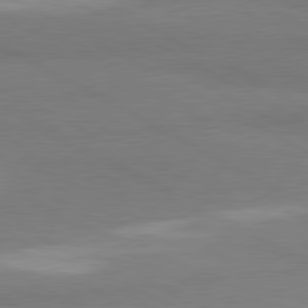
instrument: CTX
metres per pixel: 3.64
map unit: lApd
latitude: 80.7057
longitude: -179.8395
